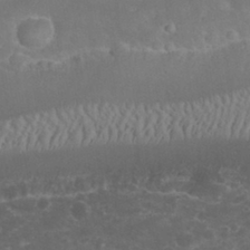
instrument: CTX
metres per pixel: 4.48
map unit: eHh
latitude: 32.3845
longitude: -60.8758
